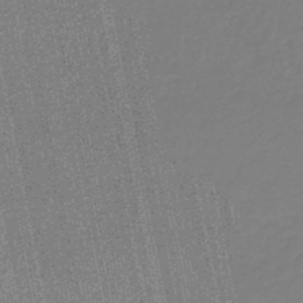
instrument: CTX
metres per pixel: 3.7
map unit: HNb
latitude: -45.6911
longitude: 53.2753
